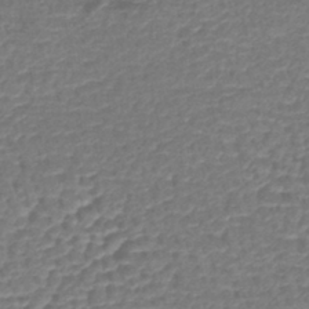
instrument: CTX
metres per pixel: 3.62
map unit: lHb
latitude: -42.7463
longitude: 78.6707
